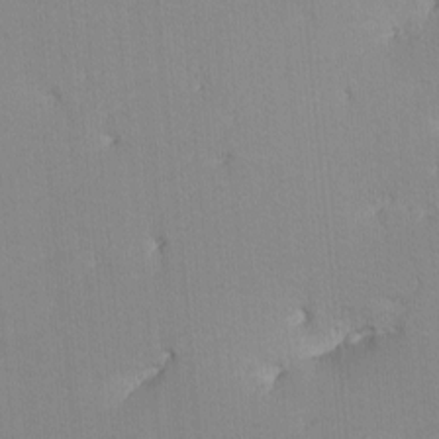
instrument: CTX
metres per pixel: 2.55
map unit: lHvf
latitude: -10.6330
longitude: -103.4993
